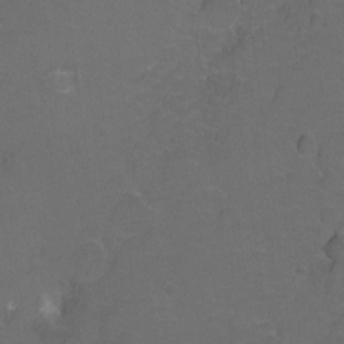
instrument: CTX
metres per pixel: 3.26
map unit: Hto
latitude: 4.0255
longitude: -32.6490
